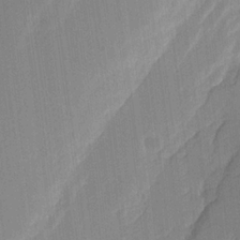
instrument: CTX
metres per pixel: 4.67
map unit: Aa
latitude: 17.8772
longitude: -142.7246
